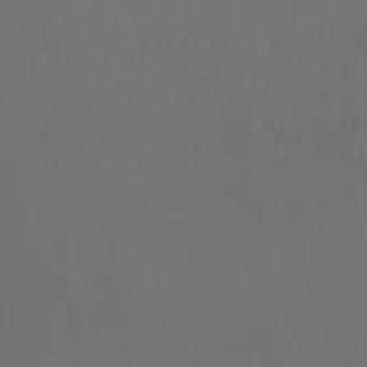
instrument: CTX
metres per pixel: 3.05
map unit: lHb
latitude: -43.4643
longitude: 67.4076
